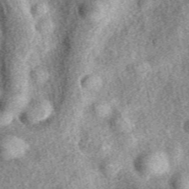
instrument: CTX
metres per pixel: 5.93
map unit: eAb
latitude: 38.7435
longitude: 109.8800
